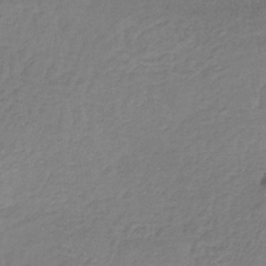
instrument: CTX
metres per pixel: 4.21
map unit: HNb
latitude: -33.1809
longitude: 56.0094
